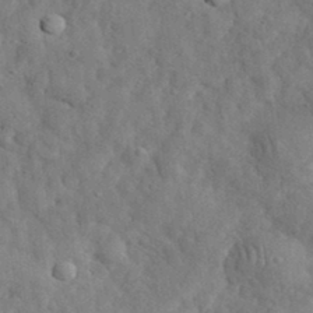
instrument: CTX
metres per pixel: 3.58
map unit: eHh
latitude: 33.9717
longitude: -77.8961
